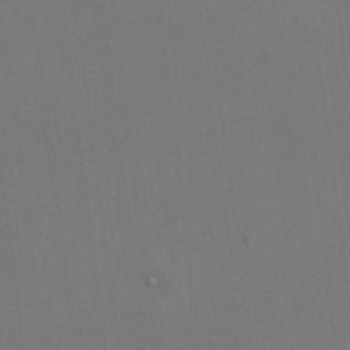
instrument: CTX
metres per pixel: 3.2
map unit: HNhu
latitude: 5.4993
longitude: 7.2376
